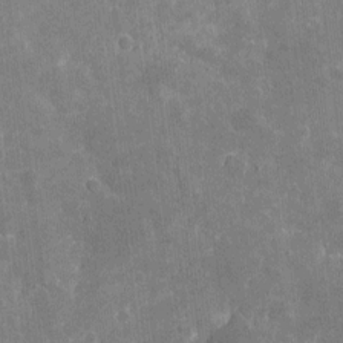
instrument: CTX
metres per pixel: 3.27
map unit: eHh
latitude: 5.1781
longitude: -67.5749
